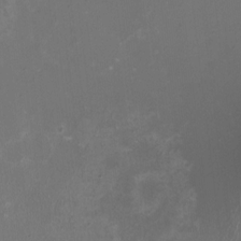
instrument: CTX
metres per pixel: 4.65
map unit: HNhu
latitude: -1.5966
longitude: -4.5735
